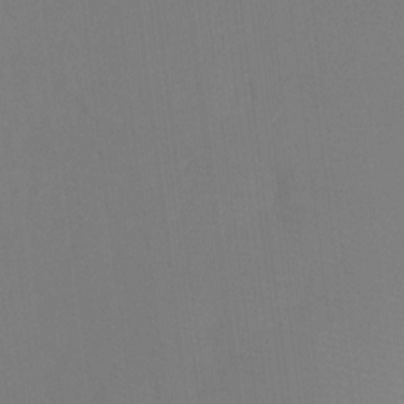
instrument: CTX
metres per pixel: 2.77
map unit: Ht
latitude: -7.5399
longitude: -34.3089
